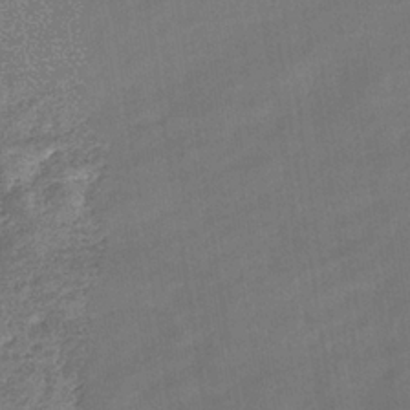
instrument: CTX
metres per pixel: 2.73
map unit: eHb
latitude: -36.7274
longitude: 79.1431
